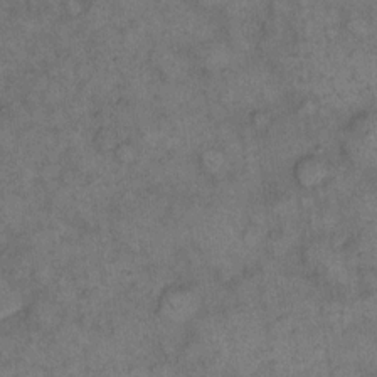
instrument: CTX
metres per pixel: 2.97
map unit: eHh
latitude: 14.2523
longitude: -65.1025
